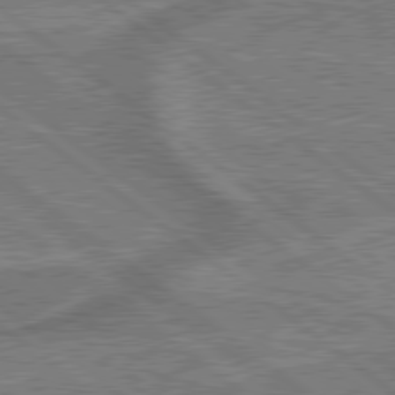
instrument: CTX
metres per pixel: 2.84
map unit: lApd
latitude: 79.4805
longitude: 174.6896
